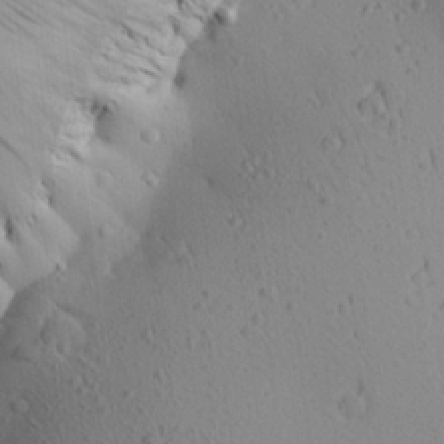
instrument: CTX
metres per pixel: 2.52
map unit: Aa
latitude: 24.9702
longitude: -144.9136
